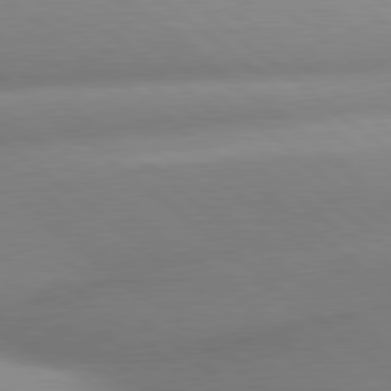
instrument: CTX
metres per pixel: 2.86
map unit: lApd
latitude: 80.2900
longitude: -160.1578
